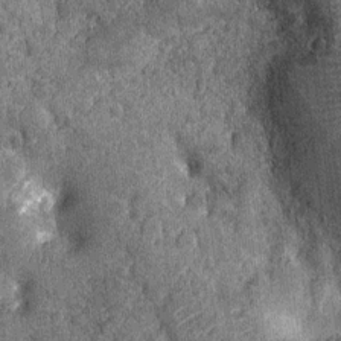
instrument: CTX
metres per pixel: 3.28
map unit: Nhu
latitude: -12.1606
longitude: -22.7435
